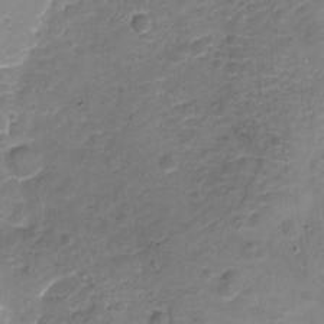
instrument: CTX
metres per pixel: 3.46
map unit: Nhu
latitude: -17.9745
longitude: -56.8191
